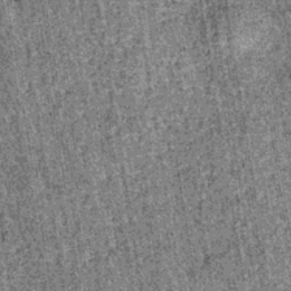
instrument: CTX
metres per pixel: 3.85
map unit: lHb
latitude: -37.8800
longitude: 67.5399
